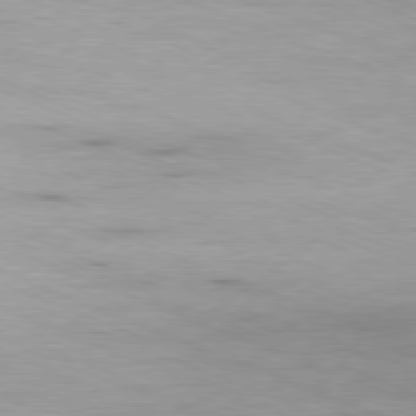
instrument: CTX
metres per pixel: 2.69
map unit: Ap
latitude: -80.9542
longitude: -90.1011
